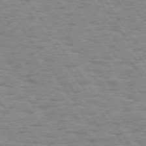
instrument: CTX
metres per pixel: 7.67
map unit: Hpe
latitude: 73.7450
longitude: -139.0836
